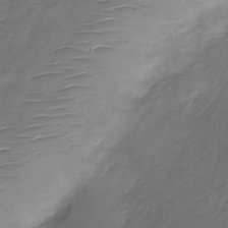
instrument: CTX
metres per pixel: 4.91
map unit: Nhe
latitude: -18.8597
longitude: 145.1998
